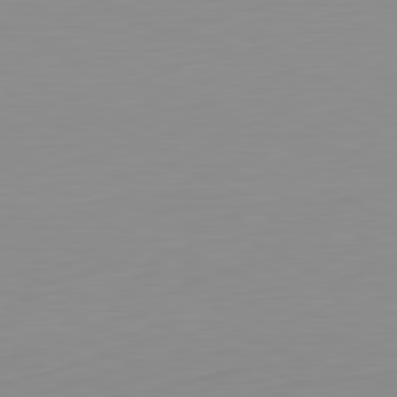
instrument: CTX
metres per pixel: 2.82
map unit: Hpe
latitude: -82.0850
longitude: 17.4077
